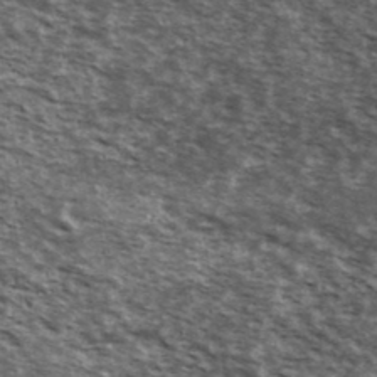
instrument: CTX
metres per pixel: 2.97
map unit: Ave
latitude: 39.6127
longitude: -108.2900
